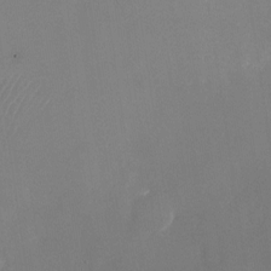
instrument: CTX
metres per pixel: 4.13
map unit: Nhu
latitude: -24.0094
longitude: -70.4979
